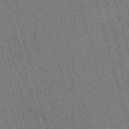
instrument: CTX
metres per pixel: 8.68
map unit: Nve
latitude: -59.5399
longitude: 62.0850
